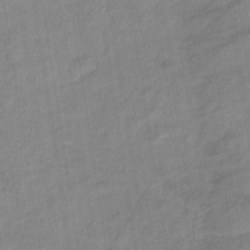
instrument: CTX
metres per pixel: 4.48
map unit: lHb
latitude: -34.9542
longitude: 71.9556
